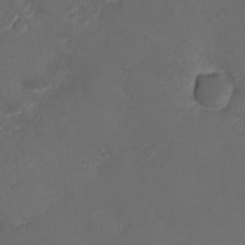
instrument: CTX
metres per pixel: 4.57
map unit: Ht
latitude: -6.1417
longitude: -20.6491
